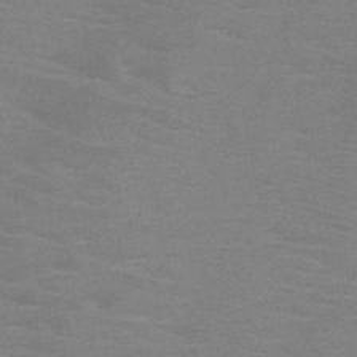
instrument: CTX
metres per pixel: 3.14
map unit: HNb
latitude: -46.3495
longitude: -46.7058
